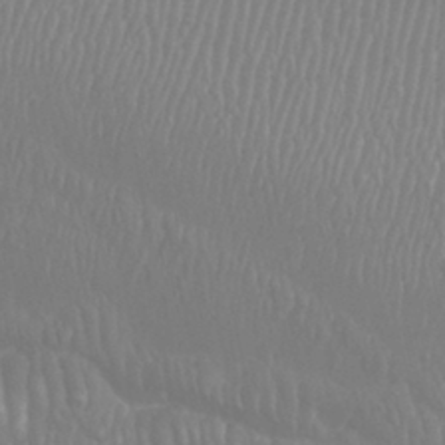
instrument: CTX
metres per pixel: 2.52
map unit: Htu
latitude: -8.4251
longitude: -75.2726
